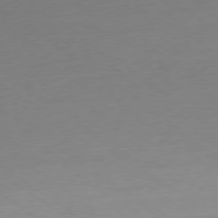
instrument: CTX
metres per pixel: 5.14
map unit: Ap
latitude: -78.9730
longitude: -55.3670
